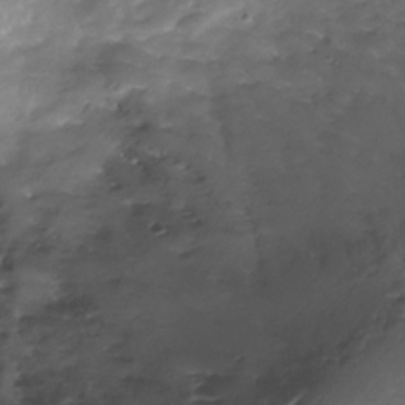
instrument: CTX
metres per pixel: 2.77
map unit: Nhe
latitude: -32.9542
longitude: -92.8947
